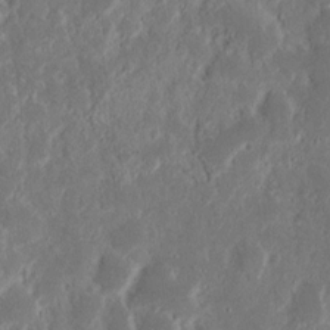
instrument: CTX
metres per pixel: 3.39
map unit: Nhu
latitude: 14.7625
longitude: -73.9151
